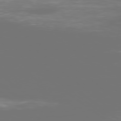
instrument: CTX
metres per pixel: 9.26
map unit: Ap
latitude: -79.3887
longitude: -60.0822
